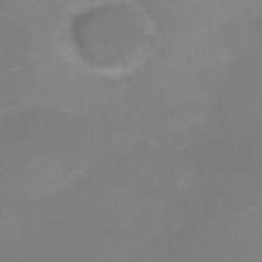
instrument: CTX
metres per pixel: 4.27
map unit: Nhe
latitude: -19.9556
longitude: 143.5021
